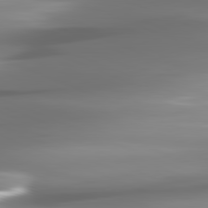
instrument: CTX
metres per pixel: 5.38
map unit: lApd
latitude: 81.6127
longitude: -143.1403
